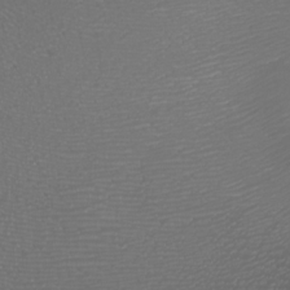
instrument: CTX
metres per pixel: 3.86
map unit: Nhu
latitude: -7.5588
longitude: -91.6505
